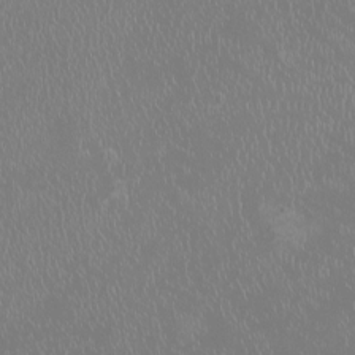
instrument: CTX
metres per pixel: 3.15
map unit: HNhu
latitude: -1.2565
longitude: 1.3510
